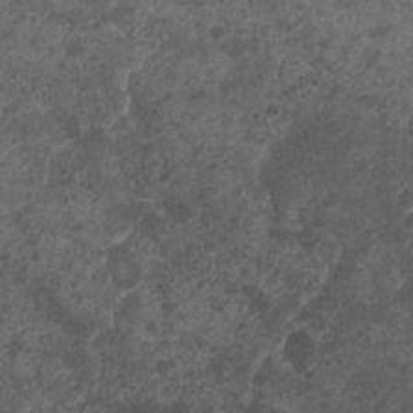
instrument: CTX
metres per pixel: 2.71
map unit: Nhu
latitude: 3.9339
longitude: -16.0444
